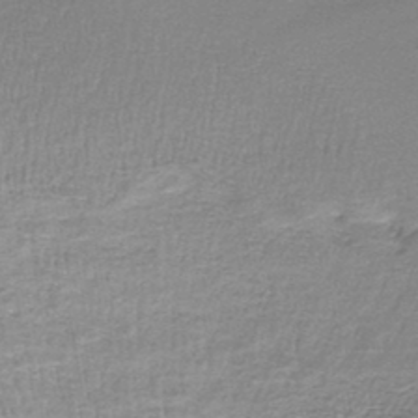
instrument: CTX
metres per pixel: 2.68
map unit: lHb
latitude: -43.7099
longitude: 58.5195
